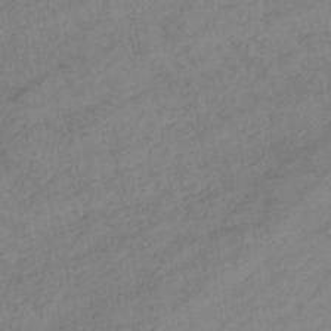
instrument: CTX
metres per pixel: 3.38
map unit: lHb
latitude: -33.8801
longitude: 72.0094
